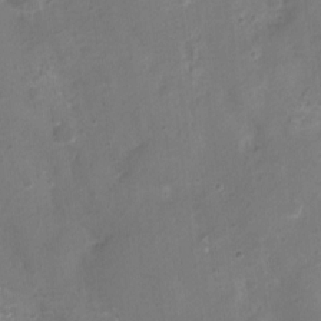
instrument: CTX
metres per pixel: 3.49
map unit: Nhu
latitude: 1.8583
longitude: -15.5183
